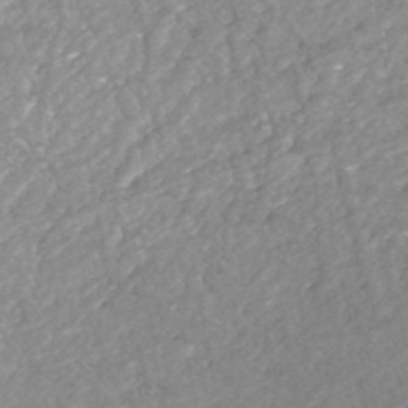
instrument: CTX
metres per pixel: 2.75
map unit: HNhu
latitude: -46.6896
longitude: 98.0472
